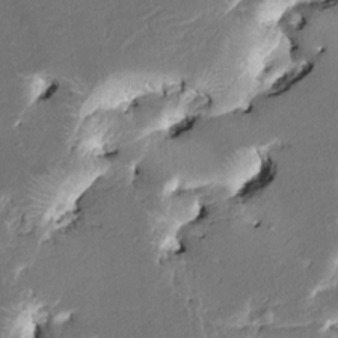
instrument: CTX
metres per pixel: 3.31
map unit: HNhu
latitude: 5.6694
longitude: -5.6883
